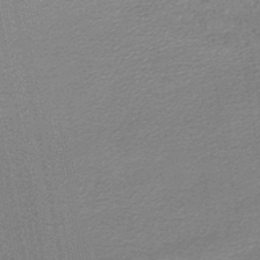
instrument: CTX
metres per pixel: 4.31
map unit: lHb
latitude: -45.8800
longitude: 57.7855
